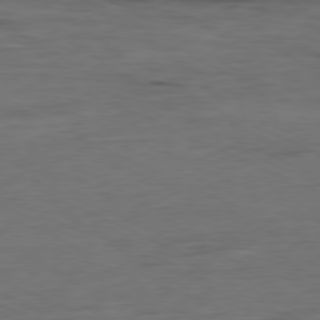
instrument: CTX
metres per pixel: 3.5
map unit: Ap
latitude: -80.0661
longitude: -92.4034
